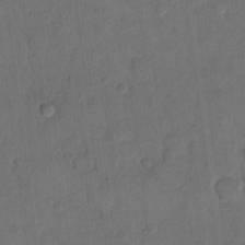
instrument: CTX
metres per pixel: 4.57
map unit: eHh
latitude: 12.8569
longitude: -65.7827
